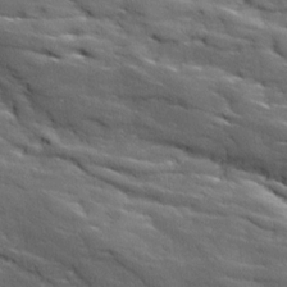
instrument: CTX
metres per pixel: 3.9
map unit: Ave
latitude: 18.1955
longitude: -136.1578
